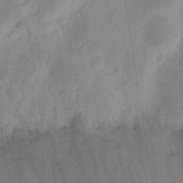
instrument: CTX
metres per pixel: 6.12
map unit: Ht
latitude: 12.3845
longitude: -74.7813
